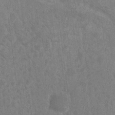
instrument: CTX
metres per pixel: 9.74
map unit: Nhu
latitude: 6.5735
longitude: -19.2348
